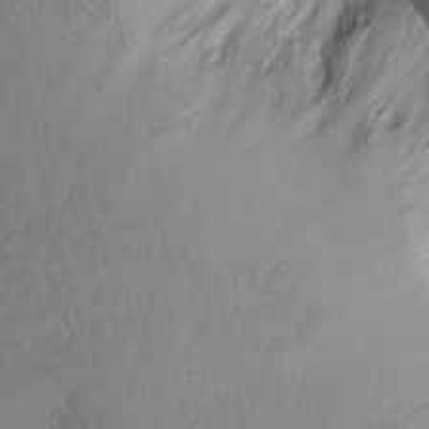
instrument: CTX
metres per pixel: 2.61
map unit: Aa
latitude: 10.2334
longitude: -127.0270
